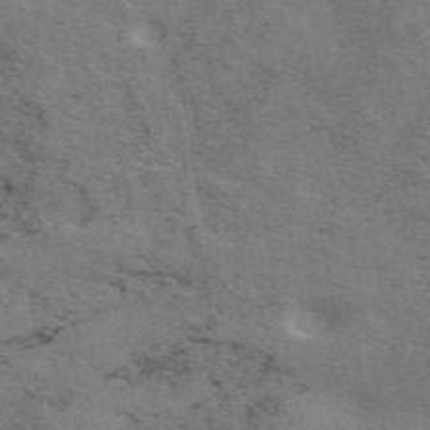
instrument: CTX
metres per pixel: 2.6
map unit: ANa
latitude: 50.2522
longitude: -81.0269
